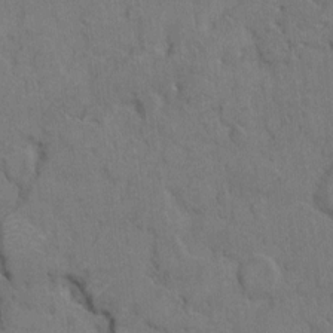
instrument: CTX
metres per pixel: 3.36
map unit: eHh
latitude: 7.7072
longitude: -62.9136
